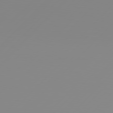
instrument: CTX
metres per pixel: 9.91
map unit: Hpe
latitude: 77.6694
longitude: -139.3293
